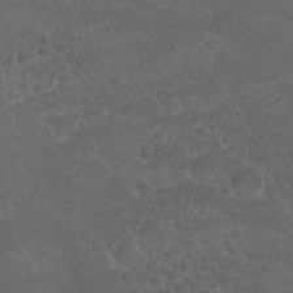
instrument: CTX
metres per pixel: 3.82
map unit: Nhu
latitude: 26.4412
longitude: -52.7813
